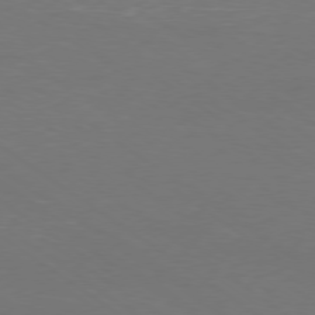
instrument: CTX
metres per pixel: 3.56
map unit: Ap
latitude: -79.1431
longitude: -61.4237
